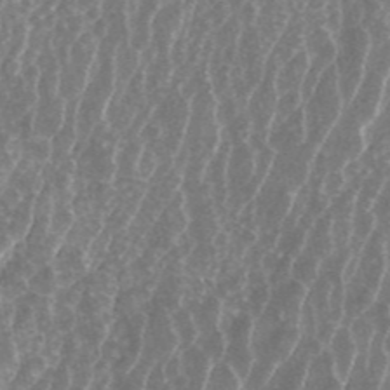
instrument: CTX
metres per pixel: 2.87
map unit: ANa
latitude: 45.3292
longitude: 29.8800
